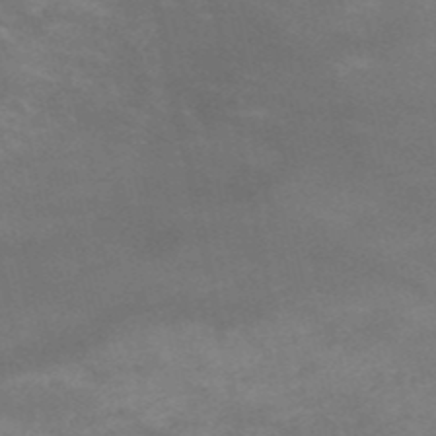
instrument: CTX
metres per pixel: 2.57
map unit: HNb
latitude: -52.6329
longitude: -41.7638
